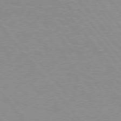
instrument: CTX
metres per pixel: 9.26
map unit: Hpe
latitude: 76.2333
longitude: -156.9513
